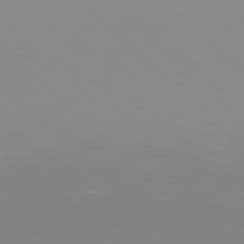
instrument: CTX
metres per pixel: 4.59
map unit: Hpe
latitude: 77.6127
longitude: -164.5735
